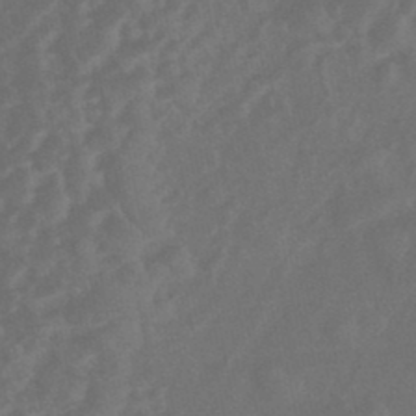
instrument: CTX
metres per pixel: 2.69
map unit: HNhu
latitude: -46.7841
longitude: 91.6155
